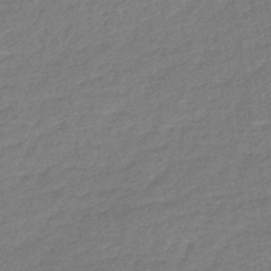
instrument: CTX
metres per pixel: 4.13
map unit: lHb
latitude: -43.2187
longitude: 78.4251
